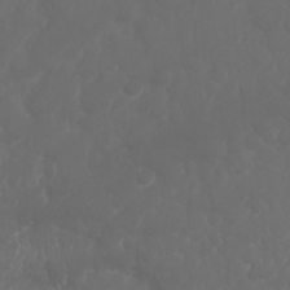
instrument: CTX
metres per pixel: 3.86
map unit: Nhu
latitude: 26.2523
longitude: -61.4993
